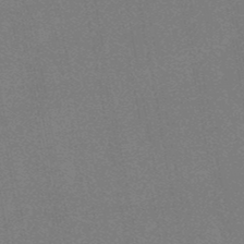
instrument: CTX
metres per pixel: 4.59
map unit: lHb
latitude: -48.7841
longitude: 82.6140
